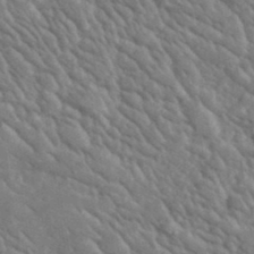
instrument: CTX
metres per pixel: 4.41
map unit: lHvf
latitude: 37.1592
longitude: -89.8206
